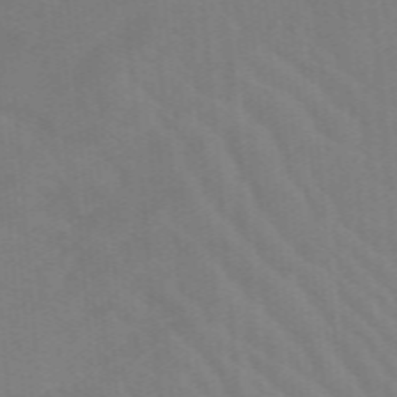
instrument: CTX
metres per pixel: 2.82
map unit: lHb
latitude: -48.8030
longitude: 83.4265
